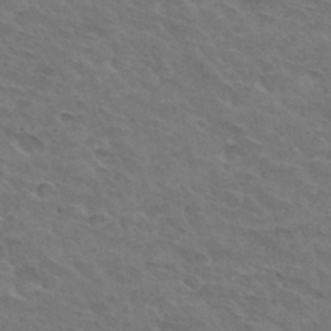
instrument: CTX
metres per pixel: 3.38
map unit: Hto
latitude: 32.4034
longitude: -45.4615
